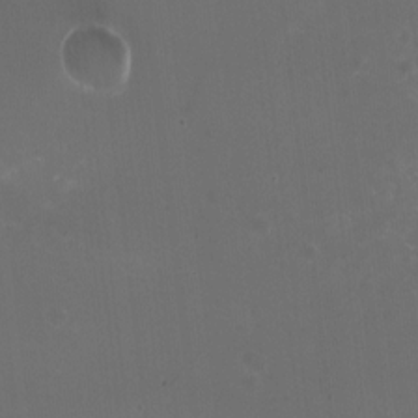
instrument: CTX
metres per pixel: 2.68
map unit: HNhu
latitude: -2.4251
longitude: -3.4048
